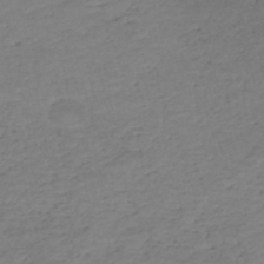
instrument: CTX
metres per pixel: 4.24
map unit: HNhu
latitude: -46.6896
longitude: 30.0850
